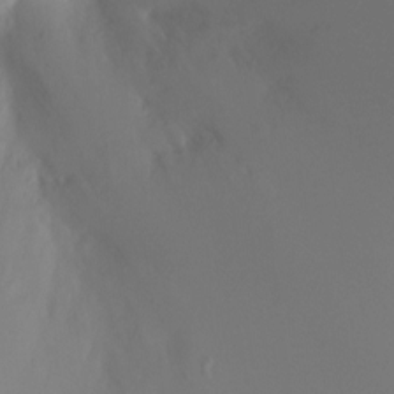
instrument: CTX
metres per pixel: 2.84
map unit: Ht
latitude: -5.1053
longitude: -26.7246
